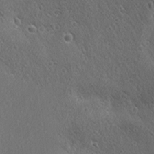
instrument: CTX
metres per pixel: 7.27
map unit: Ave
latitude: 21.6694
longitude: -137.4616
